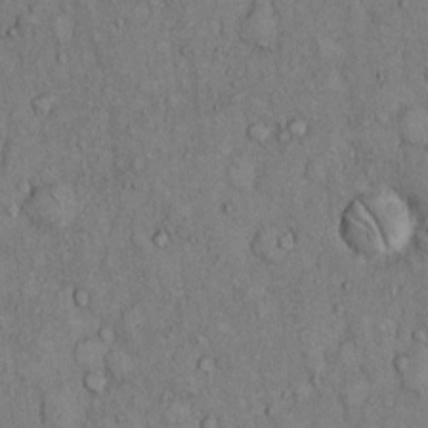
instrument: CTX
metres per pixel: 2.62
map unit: Hto
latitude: 11.2726
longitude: -59.8017
